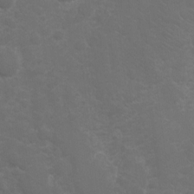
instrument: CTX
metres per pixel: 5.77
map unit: Hto
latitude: 4.9703
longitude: -30.9136
